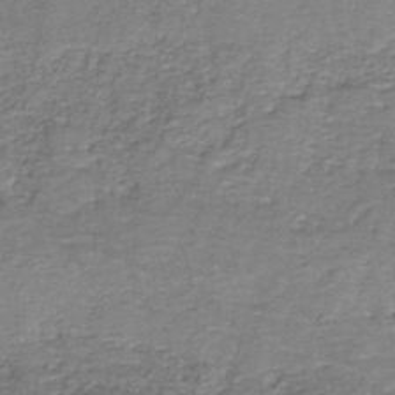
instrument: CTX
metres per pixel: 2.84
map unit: HNb
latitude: -37.1431
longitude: 52.3306
